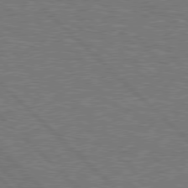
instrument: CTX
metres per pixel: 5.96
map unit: Hpe
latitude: 78.0255
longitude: -151.4237
